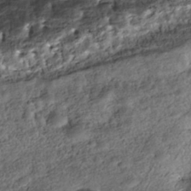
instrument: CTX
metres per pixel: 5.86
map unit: Nhe
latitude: -39.6533
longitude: -116.7813
